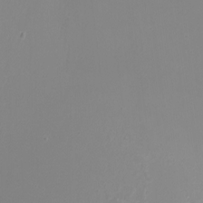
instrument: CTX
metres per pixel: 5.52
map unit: Nhu
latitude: -8.2172
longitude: -79.3104
